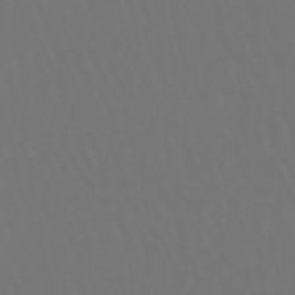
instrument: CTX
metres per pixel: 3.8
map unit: lHb
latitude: -47.2943
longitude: 75.7667
